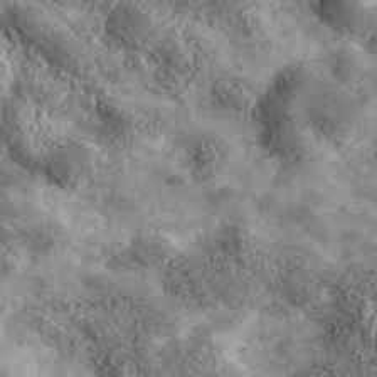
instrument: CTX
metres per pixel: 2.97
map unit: lHvf
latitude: 41.3481
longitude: -90.3467
